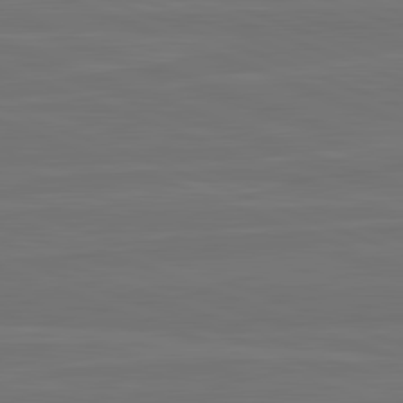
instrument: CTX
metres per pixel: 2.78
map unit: lApd
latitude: 82.3089
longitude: -179.9150
